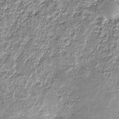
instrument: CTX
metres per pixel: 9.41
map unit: HNhu
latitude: -21.9745
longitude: 84.9730
